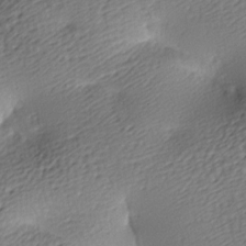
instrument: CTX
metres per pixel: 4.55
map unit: lAa
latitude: -9.1053
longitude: -127.0837
